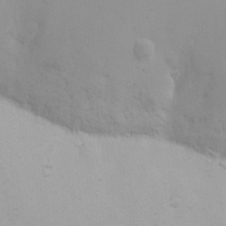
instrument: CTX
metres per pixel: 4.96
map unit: Ht
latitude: 3.6505
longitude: -22.5168
